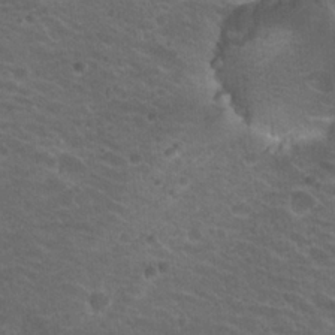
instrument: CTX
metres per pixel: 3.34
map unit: Hto
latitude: 19.8961
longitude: -32.7624
